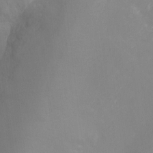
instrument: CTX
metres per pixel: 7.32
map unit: Ht
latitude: -10.4251
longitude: -33.3104
